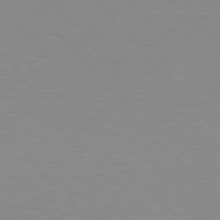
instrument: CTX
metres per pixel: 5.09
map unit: Hpe
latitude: 76.6301
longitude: -155.2915
